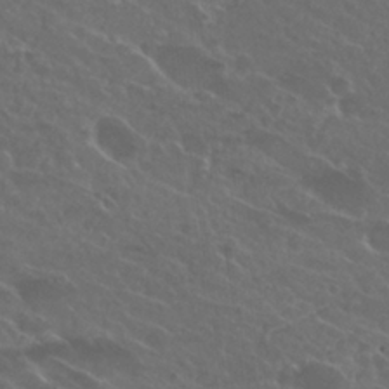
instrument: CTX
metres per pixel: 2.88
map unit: Hto
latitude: 25.5749
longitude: -39.4993
